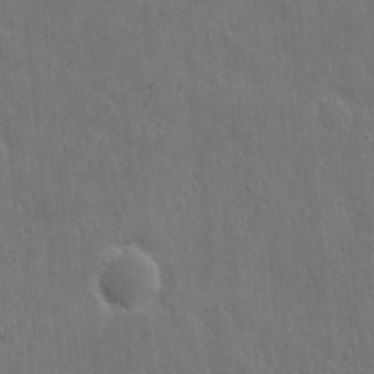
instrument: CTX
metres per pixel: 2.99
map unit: eHh
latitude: 10.9514
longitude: -72.8947
